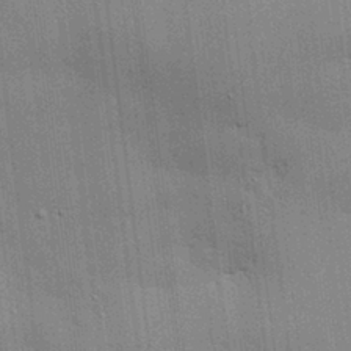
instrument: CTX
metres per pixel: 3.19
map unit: eHh
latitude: 28.4223
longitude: -82.6112
